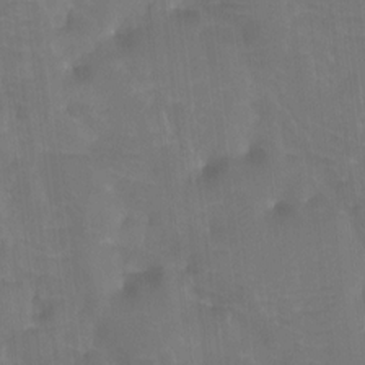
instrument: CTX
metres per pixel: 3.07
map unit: Htu
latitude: -13.7100
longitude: -46.4412
